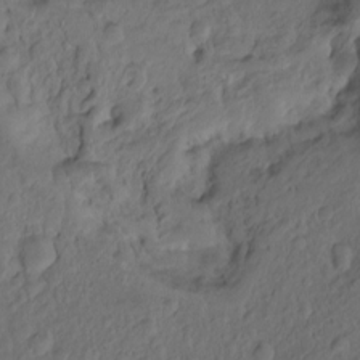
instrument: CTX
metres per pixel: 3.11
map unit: Hto
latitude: -7.7477
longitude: -44.8002
